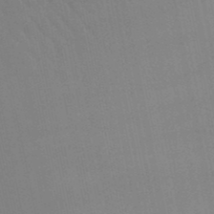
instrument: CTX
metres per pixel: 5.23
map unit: lHb
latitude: -49.7667
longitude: 70.6330
